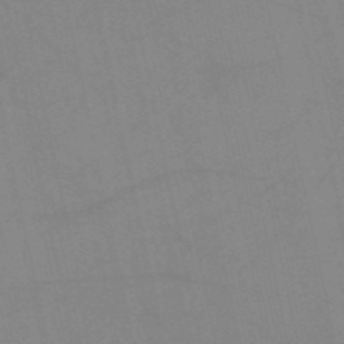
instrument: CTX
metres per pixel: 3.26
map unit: HNb
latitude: -52.9352
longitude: -47.1781
